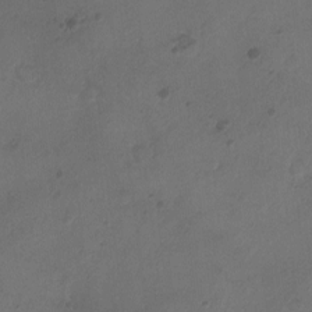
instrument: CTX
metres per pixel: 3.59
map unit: Ht
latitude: -11.7100
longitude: -20.9325
